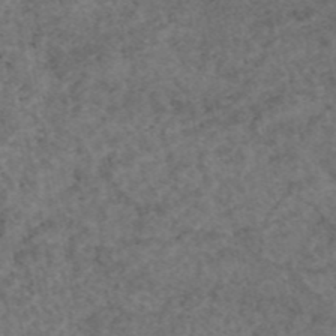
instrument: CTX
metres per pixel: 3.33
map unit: eAb
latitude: 45.4993
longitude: 115.1431
